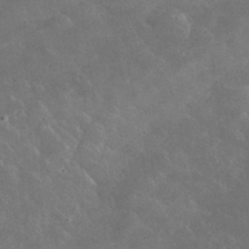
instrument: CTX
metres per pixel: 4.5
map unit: lHvf
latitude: 36.7813
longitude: -90.5168
